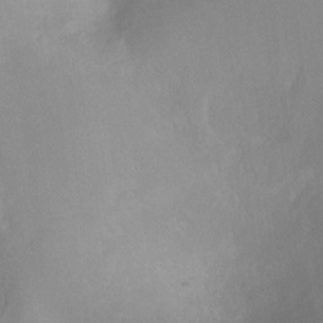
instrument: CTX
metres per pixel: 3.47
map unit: Hto
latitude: -13.3132
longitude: -40.4789
